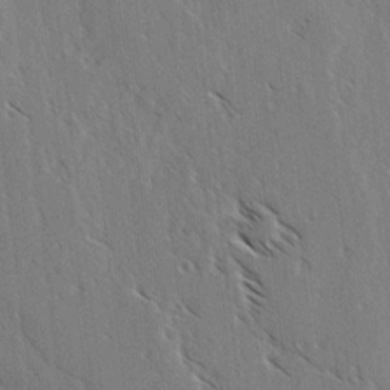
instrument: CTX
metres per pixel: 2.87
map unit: lAvf
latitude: -3.6154
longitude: -113.4615
